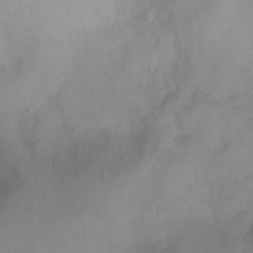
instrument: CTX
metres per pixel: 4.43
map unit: Ht
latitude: -0.4440
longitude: -45.1781
